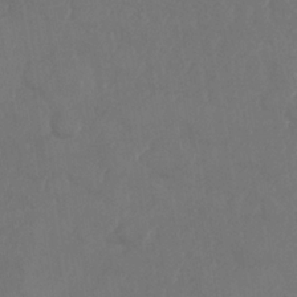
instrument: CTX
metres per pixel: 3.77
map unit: Nhe
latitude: -35.9178
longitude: -177.6505
